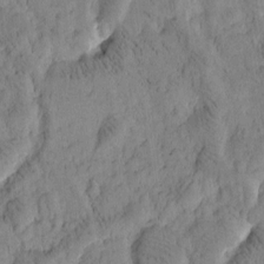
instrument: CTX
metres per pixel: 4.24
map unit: Htu
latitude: -3.9178
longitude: 173.6911
